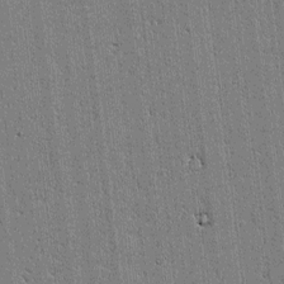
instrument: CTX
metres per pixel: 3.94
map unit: lAvf
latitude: -1.1620
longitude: -106.4790
